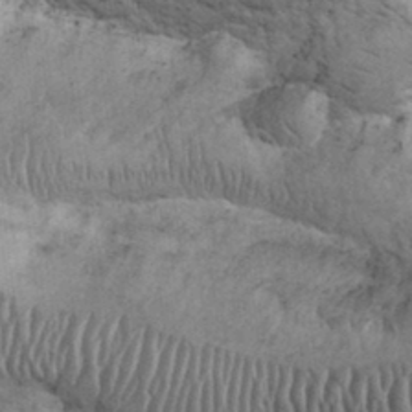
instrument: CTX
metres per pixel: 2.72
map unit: eHh
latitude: 32.2711
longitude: -67.8205
